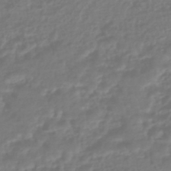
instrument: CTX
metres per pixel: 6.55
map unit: HNhu
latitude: -45.6533
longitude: 98.6707
